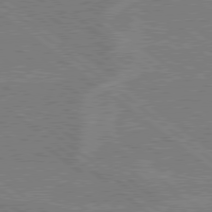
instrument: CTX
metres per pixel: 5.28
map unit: Hpe
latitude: 78.7813
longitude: -160.4601
